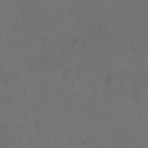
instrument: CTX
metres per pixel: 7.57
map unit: eHh
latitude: 18.8569
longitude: -64.8380
